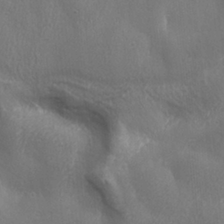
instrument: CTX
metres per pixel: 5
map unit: Ave
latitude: 22.1389
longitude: -137.0837
